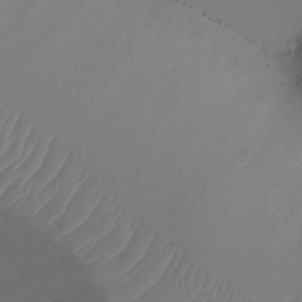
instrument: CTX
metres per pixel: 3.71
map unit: Ht
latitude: -16.8219
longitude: -41.2725
